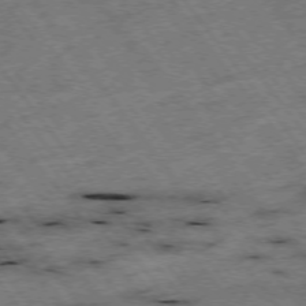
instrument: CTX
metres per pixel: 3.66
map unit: Hpe
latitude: -75.2943
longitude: -22.2145
